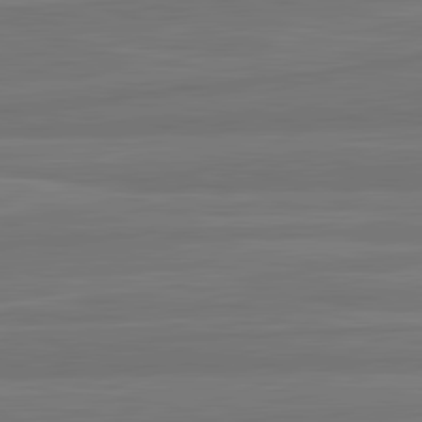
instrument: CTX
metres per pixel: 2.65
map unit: lApd
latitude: 82.3656
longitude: -174.6680
